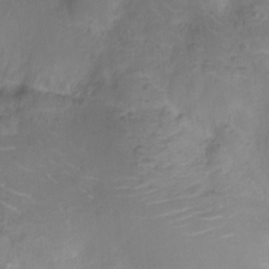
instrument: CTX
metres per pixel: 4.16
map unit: Ht
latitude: -11.7856
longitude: -24.4601
